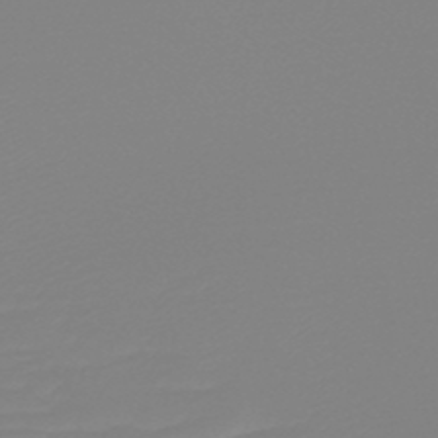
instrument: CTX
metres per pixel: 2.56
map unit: HNb
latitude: -49.0487
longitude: -51.2726
